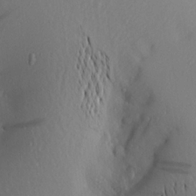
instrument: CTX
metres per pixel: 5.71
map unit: Aa
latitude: 20.0444
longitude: -145.4426
